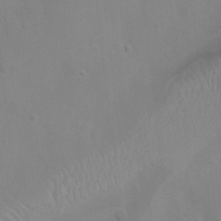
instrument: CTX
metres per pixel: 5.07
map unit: Ht
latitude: 2.8191
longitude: -22.5357
